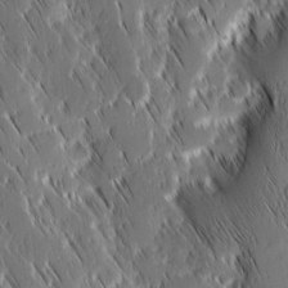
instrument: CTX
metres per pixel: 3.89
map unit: Ave
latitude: 9.2915
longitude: -104.3845
